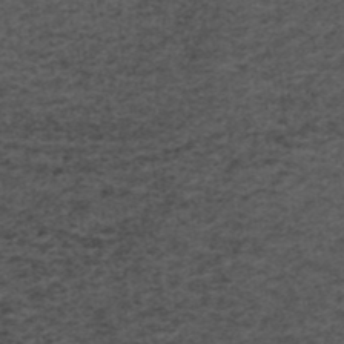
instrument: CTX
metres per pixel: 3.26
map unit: ANa
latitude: 39.5371
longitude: 21.5021
